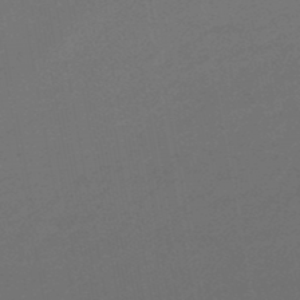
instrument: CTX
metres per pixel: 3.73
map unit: lHb
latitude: -47.8989
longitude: 82.3495
